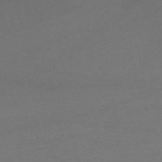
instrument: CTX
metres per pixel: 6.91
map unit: HNb
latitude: -50.8219
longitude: -41.5182
